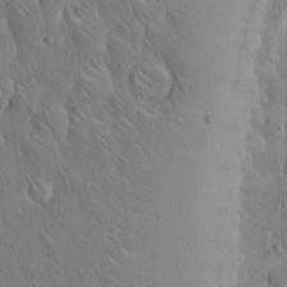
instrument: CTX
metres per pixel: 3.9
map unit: Hto
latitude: 15.1026
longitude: -58.1578
